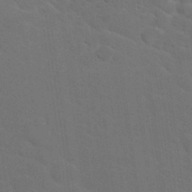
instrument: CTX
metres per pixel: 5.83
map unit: Hto
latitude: 18.8380
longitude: -36.6869
